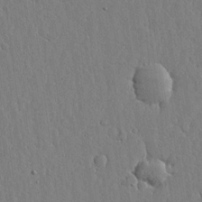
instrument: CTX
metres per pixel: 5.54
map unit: lHvf
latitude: 17.0836
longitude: -115.6882
